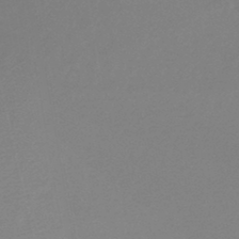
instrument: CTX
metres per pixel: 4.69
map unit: lHb
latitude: -45.7289
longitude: 64.5763
